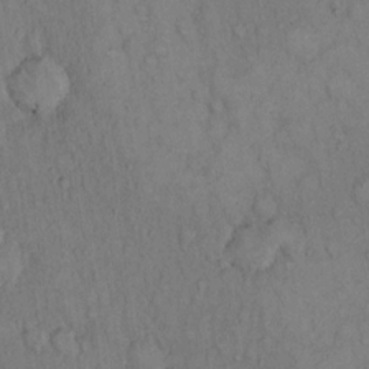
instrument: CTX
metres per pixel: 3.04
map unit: Hto
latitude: 14.4412
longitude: -61.6505
